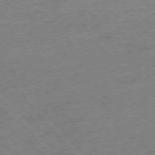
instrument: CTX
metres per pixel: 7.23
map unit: Ap
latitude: -77.1620
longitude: -96.7057
